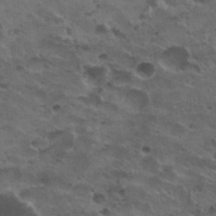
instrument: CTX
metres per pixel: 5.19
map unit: Nhu
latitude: 31.1026
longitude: -53.3293
